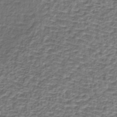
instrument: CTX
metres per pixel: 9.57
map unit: lHb
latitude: -36.4062
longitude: 59.1242
